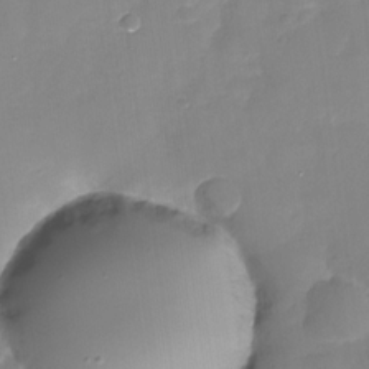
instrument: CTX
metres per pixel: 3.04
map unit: Nhu
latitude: -30.1983
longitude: -77.8772
